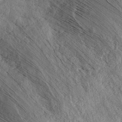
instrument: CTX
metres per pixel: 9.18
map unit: ANa
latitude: 42.7246
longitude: 52.9163
